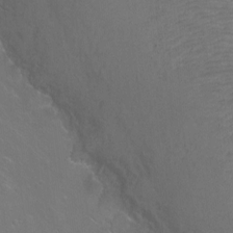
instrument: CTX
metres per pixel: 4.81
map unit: Ht
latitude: -7.7288
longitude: -37.6316
